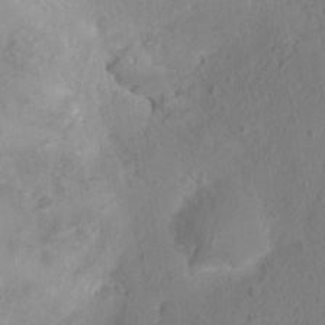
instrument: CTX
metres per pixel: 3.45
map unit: Nhu
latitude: 2.3278
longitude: -15.1970
